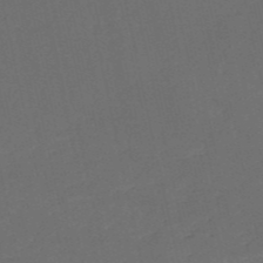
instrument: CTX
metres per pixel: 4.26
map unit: HNb
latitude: -53.4265
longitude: -42.3278
